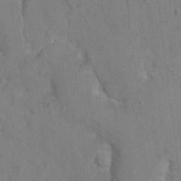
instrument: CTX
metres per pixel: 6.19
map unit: Nhu
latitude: 0.4223
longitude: -16.7057
